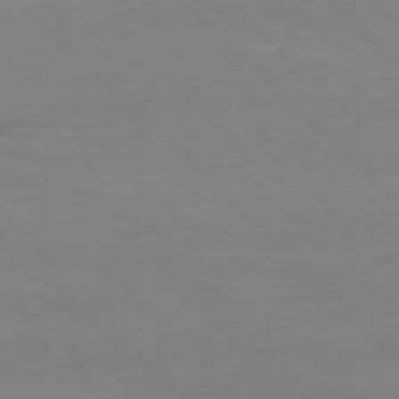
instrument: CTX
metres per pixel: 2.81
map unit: Ap
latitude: -77.1998
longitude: -92.2333
